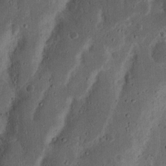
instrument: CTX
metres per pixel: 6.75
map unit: Nhu
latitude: 15.2537
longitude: -74.4790
